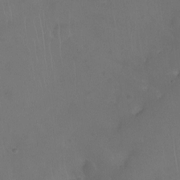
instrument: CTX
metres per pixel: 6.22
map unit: Nhu
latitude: -12.7463
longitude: -41.8583
